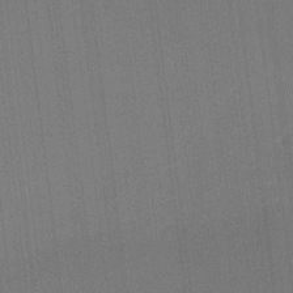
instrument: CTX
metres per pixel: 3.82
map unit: Ht
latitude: -6.4251
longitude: -27.3860
